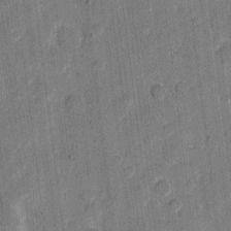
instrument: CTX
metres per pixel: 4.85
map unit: eHh
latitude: 10.7813
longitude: -66.0822
